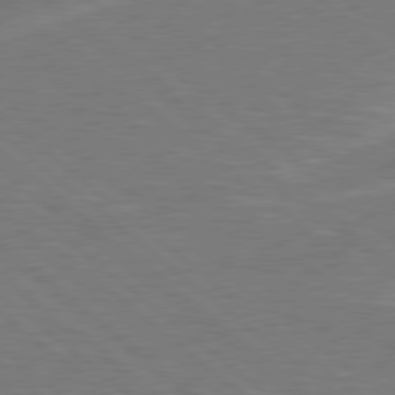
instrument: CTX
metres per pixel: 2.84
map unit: Hpe
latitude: 78.3279
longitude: -153.1970
